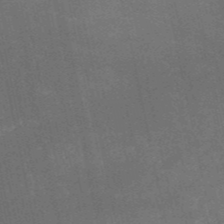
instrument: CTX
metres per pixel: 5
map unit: HNb
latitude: -52.1605
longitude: -39.9717
